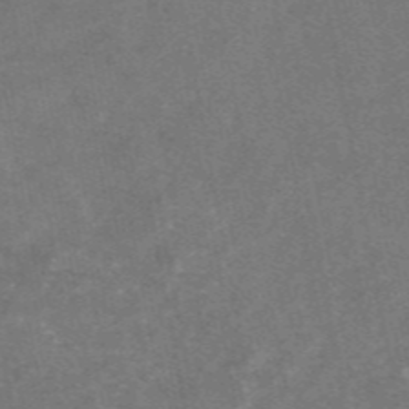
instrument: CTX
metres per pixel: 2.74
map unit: eAb
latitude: 47.4049
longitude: 120.5384
